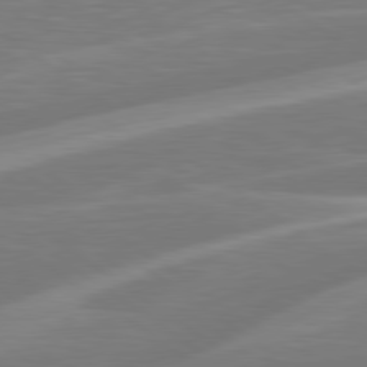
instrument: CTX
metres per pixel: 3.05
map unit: Hpe
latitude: 79.2537
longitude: -127.1781
